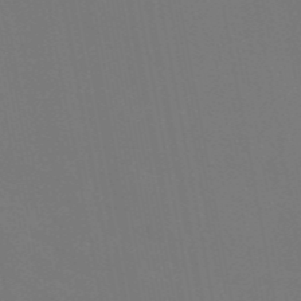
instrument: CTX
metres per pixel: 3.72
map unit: eAb
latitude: 46.5924
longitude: 121.4265
